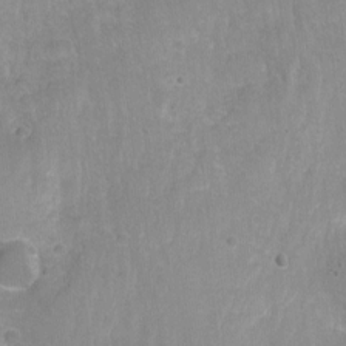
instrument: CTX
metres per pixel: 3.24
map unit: Nhu
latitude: -7.6155
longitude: -40.9891
